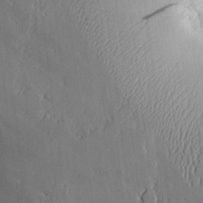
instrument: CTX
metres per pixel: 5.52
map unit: Aa
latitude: 9.9906
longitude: -129.7449
